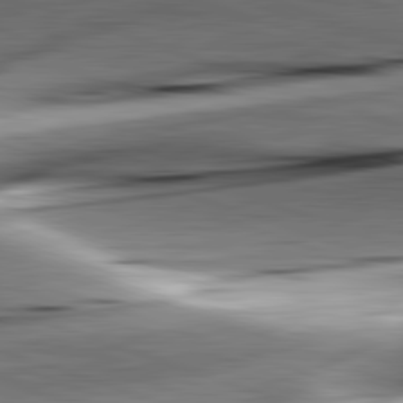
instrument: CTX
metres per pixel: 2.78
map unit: lApd
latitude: 82.2144
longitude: -151.4804
